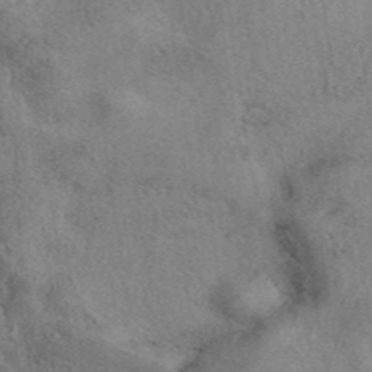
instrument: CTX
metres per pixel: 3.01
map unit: eAb
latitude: 41.5371
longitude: 109.9745
